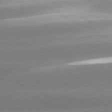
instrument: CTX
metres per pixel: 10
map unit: lApd
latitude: 80.9703
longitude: -155.9906
